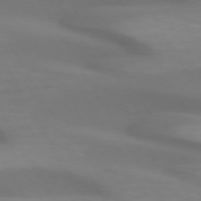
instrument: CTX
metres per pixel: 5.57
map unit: lApd
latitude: 72.7625
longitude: -50.1766
